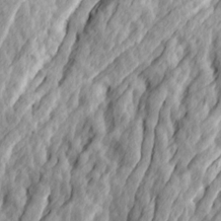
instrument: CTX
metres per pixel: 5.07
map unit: Ave
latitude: 14.9514
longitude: -136.5168
